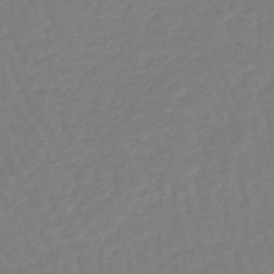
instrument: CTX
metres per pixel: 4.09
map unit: eHb
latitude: -46.0850
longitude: 81.6155
